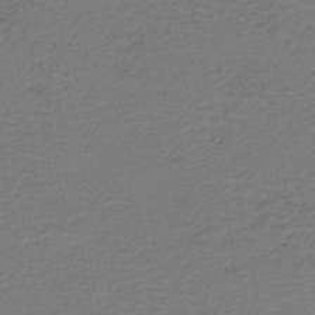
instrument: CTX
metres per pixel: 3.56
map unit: HNb
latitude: -43.3887
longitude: 49.8234
